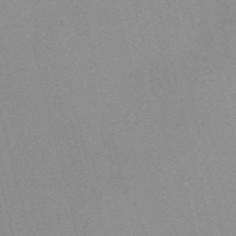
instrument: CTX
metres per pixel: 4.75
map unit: Nve
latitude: -57.4643
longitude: 63.3509
